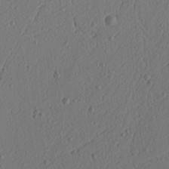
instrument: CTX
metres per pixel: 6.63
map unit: Ht
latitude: 7.0647
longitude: -77.8961
